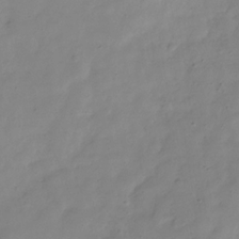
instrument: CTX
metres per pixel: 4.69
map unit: Hve
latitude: -31.5966
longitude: 92.3117
